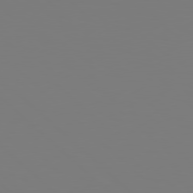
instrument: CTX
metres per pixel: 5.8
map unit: Hpe
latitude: 78.2145
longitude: -162.3090
